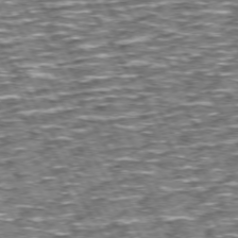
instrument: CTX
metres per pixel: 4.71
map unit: Hpe
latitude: 72.9514
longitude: -125.6505
